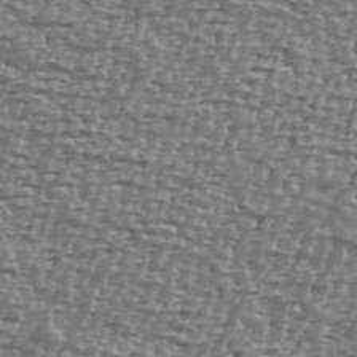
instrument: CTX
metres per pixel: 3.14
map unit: Ave
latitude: 40.4223
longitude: -112.1200
